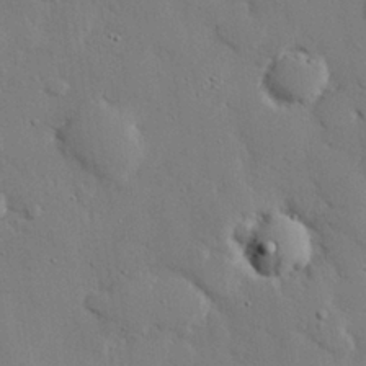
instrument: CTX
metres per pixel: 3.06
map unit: eHh
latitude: 27.4049
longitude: -81.5749
